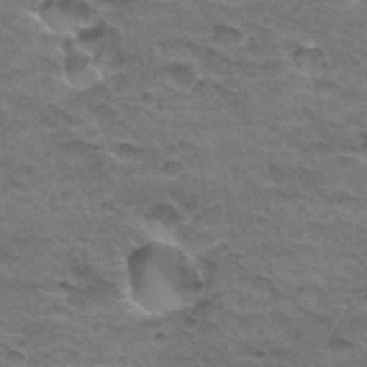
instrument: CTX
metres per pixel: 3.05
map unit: Hto
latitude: 33.0836
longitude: -47.4994
